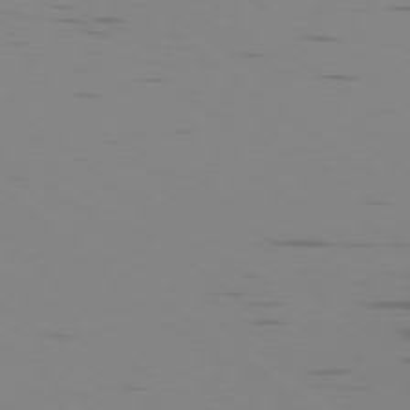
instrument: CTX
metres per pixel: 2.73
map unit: Ap
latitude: -78.1039
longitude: -65.6316
